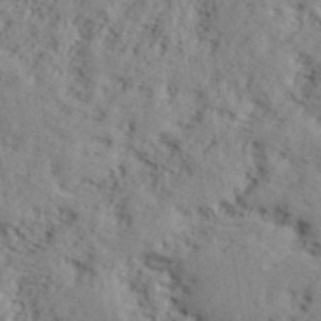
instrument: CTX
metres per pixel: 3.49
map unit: lHvf
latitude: 39.7827
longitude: -87.3859
